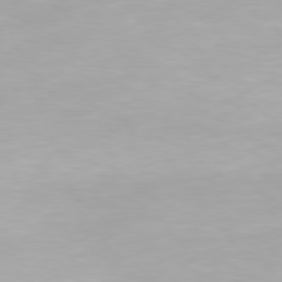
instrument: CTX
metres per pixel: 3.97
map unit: Hpe
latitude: 78.2334
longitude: -142.4601
